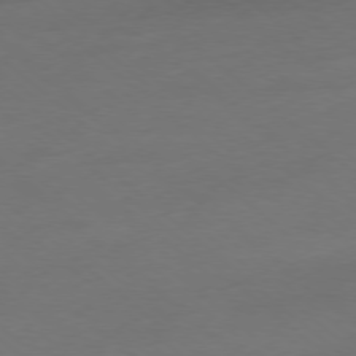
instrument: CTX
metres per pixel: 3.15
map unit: Ap
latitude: -78.2928
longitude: -69.7261
